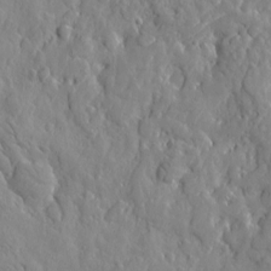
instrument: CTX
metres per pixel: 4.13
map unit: Htu
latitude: -2.8030
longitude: 178.8408
